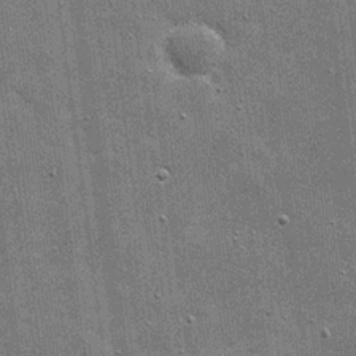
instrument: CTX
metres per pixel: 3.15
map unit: eHh
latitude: 20.2334
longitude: -66.8758
